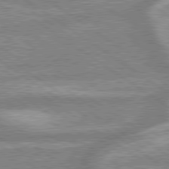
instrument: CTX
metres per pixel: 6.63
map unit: lApd
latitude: 79.3671
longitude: -169.8772
